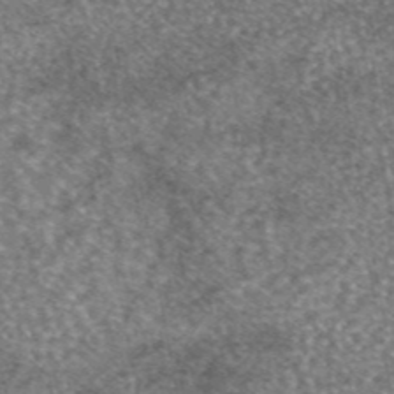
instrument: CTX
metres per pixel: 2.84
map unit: eAb
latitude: 45.9528
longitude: 103.1998
